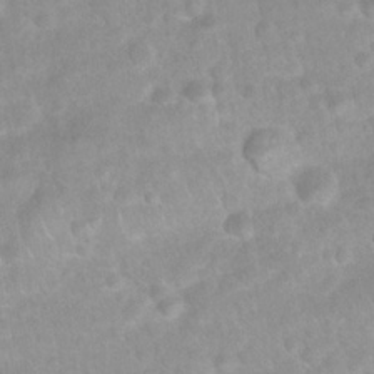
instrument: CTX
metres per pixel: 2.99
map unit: Nhu
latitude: 26.8569
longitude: -62.8380
